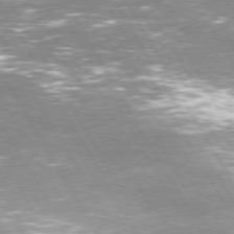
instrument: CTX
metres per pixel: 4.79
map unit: Hpe
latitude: 74.2712
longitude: -141.6882
